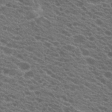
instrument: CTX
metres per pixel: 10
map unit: Hto
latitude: 20.8569
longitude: -35.3859
